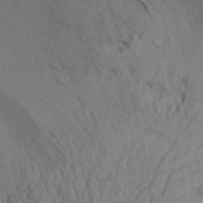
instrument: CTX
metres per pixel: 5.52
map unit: Aa
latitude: 32.1578
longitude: -135.3103
